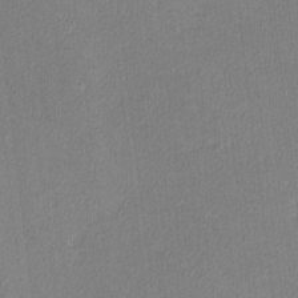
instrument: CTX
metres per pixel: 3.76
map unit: lHvf
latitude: -12.5763
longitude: -100.7435
